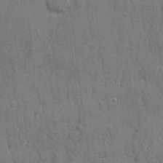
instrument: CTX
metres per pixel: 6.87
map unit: eHh
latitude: 5.3671
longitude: -75.4804
